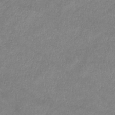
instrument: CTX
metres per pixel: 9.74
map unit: lHb
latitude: -34.0472
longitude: 72.3306
